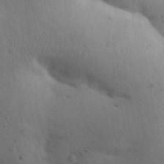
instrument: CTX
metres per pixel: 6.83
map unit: Aa
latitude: 30.8569
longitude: -146.8758
